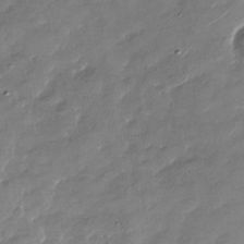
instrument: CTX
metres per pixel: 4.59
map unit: Nhu
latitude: -29.2187
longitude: -73.4616
